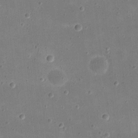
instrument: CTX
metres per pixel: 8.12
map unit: eHh
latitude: 20.8191
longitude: -63.6127
